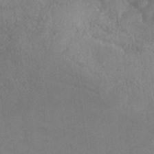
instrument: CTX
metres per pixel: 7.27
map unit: Nhe
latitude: -36.4251
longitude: -177.6883
